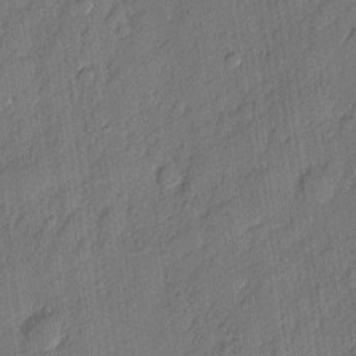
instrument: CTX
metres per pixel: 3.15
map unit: eHh
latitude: 5.9339
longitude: -75.6505
